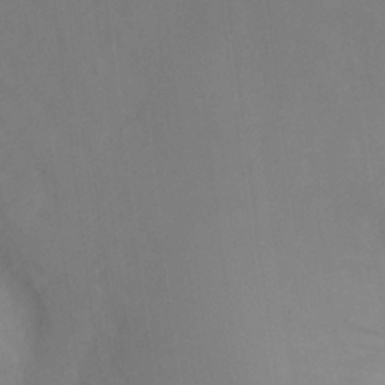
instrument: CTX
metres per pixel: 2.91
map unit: Ht
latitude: -1.3132
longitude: -34.8191
